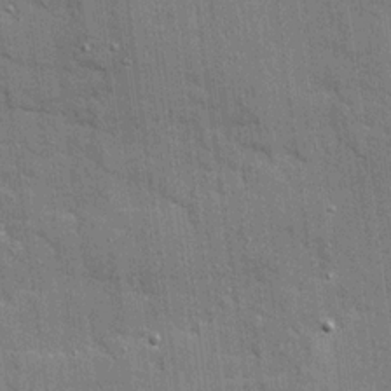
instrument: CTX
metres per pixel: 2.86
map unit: Ave
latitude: 20.1011
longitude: -128.7246
